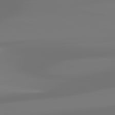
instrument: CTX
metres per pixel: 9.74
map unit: lApd
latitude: 83.0458
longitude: -131.4427
